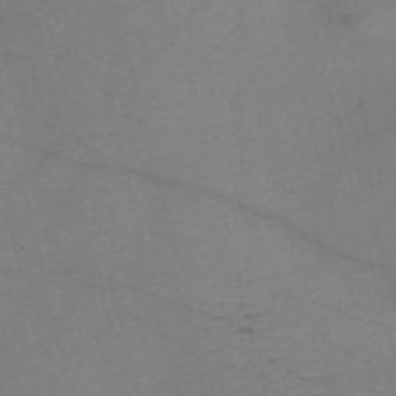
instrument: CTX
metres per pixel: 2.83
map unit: Nve
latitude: -58.0849
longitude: 51.1809
